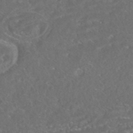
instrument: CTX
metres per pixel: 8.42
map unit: HNhu
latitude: -45.5588
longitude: 100.5195
